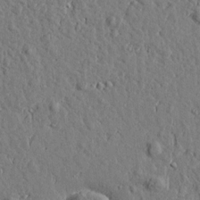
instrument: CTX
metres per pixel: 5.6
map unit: Htu
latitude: 0.5923
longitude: -178.9136
